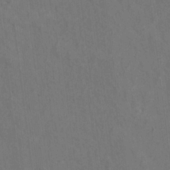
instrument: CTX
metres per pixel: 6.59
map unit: Hto
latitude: 15.0270
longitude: -36.0255
